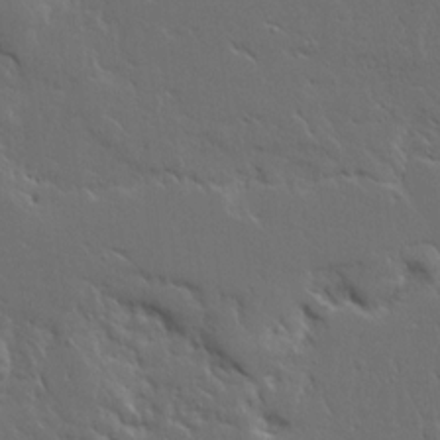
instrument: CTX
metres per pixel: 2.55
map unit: Ave
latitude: 14.7813
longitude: -139.2159
